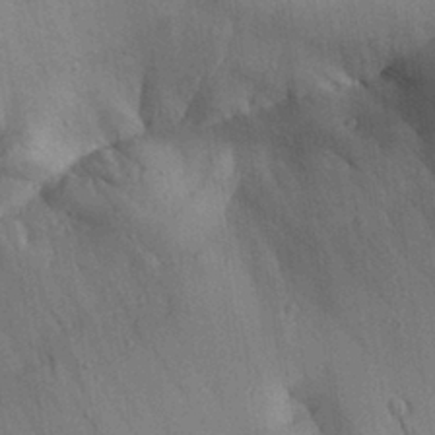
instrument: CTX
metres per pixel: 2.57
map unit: Aa
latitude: 28.6301
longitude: -134.6679
